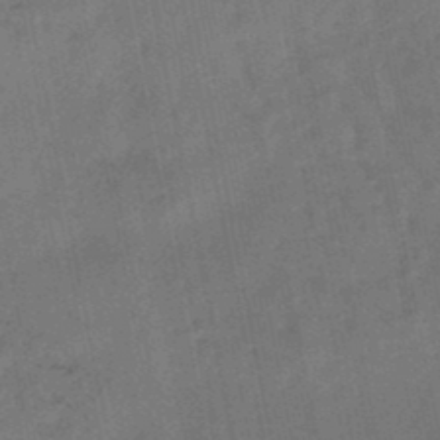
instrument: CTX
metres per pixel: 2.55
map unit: lHb
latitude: -47.8044
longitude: 77.1620
